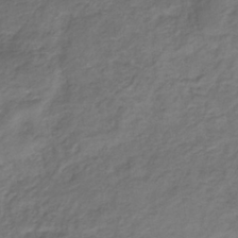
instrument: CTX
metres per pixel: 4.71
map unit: lHb
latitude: -37.2565
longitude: 72.7274
